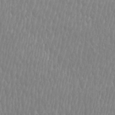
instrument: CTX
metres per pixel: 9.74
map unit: Htu
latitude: -8.8786
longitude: -76.2900
